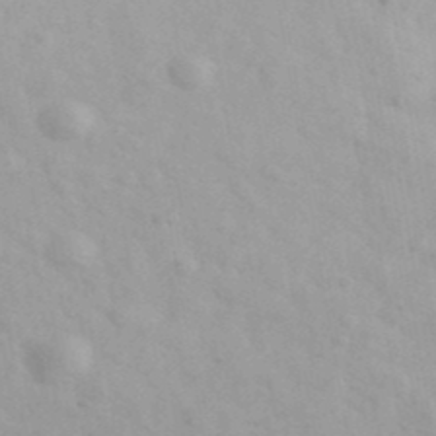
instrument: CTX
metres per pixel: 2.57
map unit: Ave
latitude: 39.8394
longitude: -107.0269
